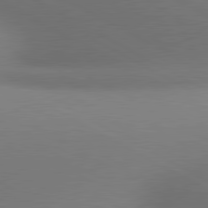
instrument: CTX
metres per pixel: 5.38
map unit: lApd
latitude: 80.9514
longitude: 133.5399
